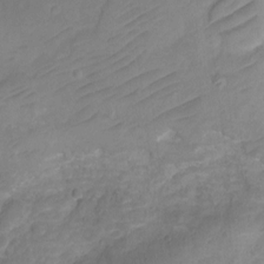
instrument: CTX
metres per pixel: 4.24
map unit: Ht
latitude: 1.6882
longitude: -34.9324
